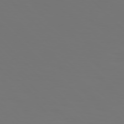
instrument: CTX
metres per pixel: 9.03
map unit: Hpe
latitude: 76.7435
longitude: -134.4979
